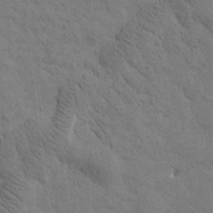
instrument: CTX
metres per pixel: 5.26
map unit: Htu
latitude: -0.2551
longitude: 174.9919
